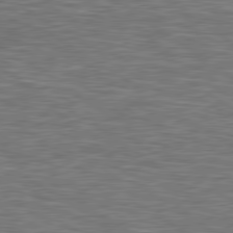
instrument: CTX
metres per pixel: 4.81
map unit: lApd
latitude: 79.5560
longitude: 170.3873
